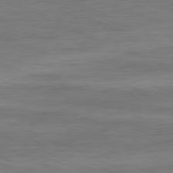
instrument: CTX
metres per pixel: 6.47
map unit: Ap
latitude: -81.8234
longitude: -74.4601
